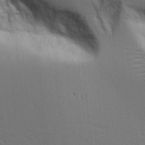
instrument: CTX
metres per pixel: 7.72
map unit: Aa
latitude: 18.8002
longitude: -126.4223
